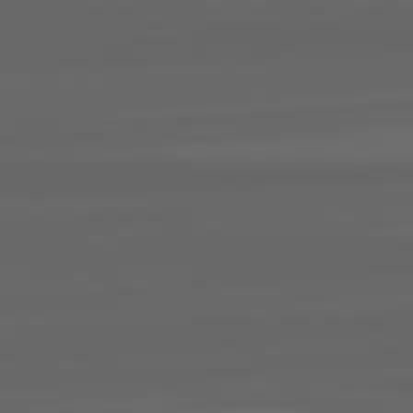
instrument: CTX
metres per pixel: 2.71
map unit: lApd
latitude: 82.3845
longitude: -168.5357
